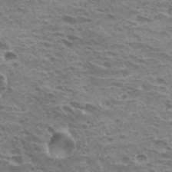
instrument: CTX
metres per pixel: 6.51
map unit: Hto
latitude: 32.3278
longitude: -40.3467
